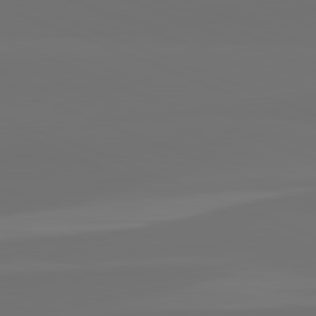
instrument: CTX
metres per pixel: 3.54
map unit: lApd
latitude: 82.3278
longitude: 155.6155
